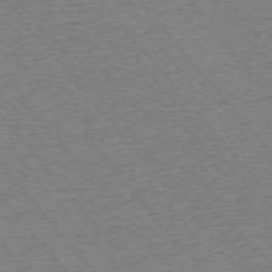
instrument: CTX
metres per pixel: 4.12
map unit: Ap
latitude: -75.4077
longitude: -86.6301
